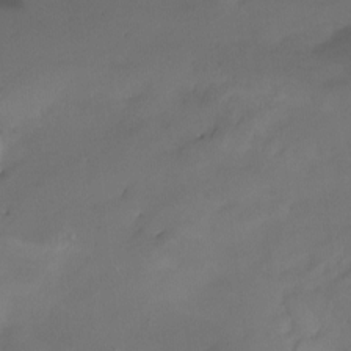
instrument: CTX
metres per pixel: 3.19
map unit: Ht
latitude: -12.2173
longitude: -49.3293
